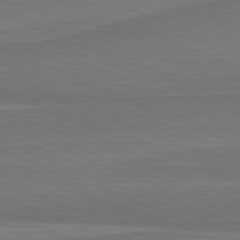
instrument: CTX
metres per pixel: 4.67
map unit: lApd
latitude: 81.9528
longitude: 168.0094
